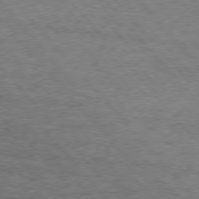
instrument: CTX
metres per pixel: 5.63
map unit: Hpe
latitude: 75.5560
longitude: -135.9717
